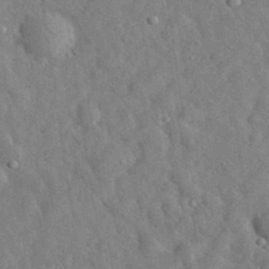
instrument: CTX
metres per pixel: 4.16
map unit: eHh
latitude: 33.1592
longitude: -78.1389
